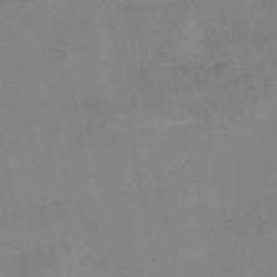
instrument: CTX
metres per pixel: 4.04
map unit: eAb
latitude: 48.8002
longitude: 103.6911
